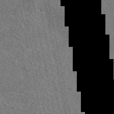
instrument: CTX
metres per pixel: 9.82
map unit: eAb
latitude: 51.4993
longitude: 114.8219
